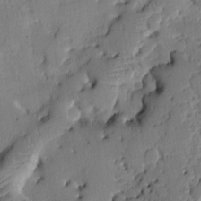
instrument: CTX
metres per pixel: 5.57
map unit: Ht
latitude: 9.3671
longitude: -77.9528
